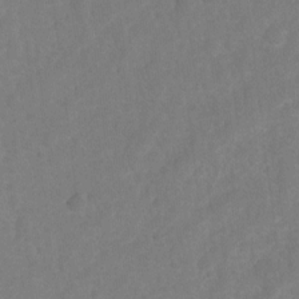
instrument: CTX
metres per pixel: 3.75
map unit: Ht
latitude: 5.7639
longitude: -30.5924
